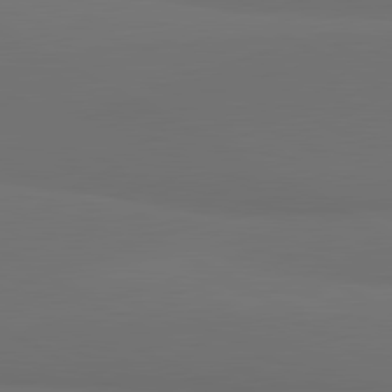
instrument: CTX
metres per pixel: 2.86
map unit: lApd
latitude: 81.6316
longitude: 152.8597
